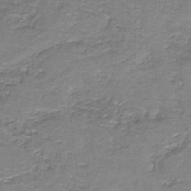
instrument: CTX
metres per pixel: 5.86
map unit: HNb
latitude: -37.9178
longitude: 51.2187
